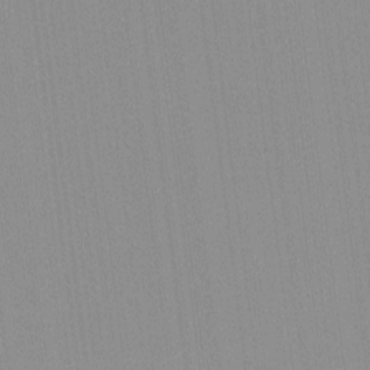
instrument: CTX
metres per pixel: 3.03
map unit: lHvf
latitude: -12.1039
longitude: -103.3104
